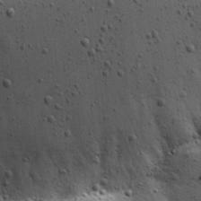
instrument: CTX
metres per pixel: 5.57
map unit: Hve
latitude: 26.1200
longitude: -93.7827
